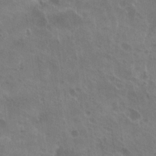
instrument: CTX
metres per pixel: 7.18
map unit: Hto
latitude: 25.0647
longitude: -39.0458
